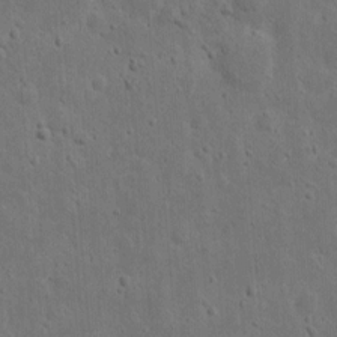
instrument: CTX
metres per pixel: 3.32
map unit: eHh
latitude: 10.3278
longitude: -72.9703
